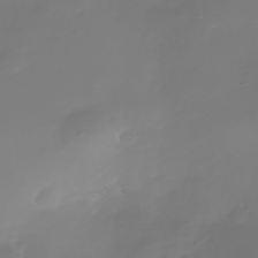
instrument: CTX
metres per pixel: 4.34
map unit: Nhe
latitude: -36.9730
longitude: -113.7449
